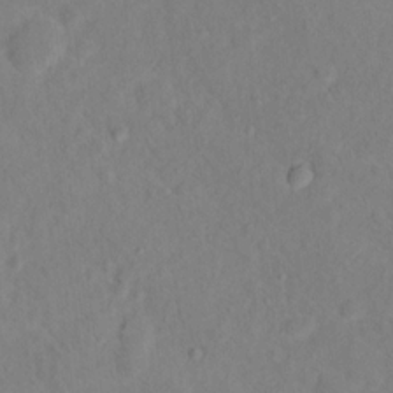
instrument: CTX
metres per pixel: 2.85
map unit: Nhu
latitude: 13.6316
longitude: -36.2901
